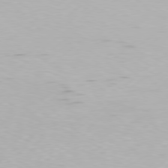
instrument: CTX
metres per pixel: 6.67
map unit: Hpe
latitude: 77.5560
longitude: -130.7625
